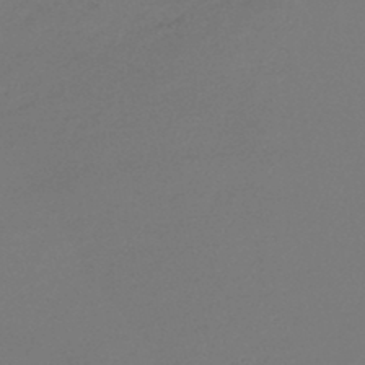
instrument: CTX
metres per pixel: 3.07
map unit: lHb
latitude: -45.8989
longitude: 59.2564
